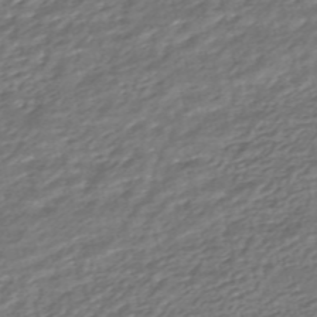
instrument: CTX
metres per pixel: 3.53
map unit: HNhu
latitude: -45.7667
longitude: 105.2565
